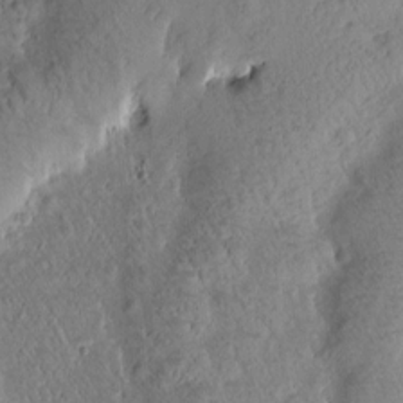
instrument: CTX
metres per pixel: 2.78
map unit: Htu
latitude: -1.1243
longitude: 171.8611
